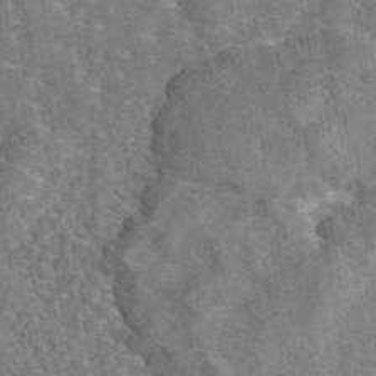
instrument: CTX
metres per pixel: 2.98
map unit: eAb
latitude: 44.6301
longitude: 110.7085
